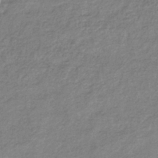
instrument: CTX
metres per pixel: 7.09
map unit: eHb
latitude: -37.9745
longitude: 78.5951
